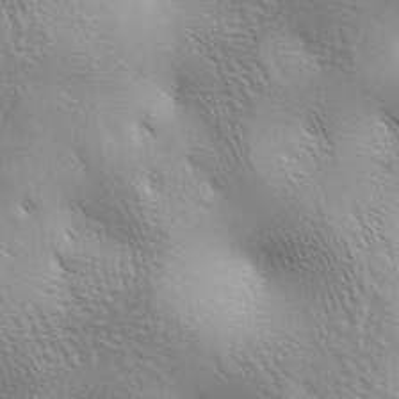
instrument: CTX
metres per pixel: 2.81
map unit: lAa
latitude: -4.8786
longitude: -121.6127
